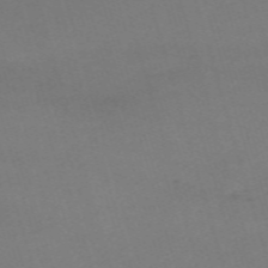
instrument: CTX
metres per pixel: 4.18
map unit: eHh
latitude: -62.1228
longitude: 48.7086
